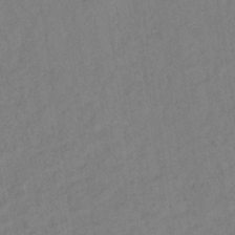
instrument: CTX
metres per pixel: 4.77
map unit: lHb
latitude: -33.5022
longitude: 66.6329
